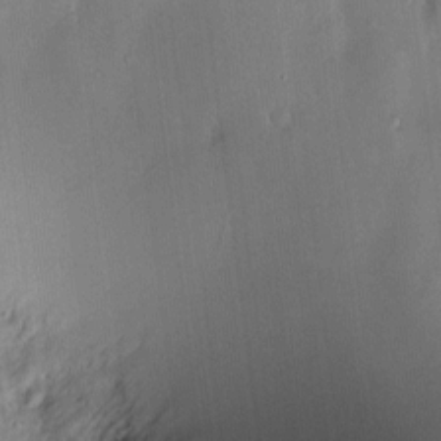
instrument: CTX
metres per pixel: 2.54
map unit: Hve
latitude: -10.0850
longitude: 174.1794
